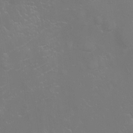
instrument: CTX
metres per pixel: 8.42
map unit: Ht
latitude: -9.9556
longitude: -20.6491
